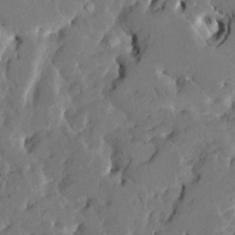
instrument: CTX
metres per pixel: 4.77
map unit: HNhu
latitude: 5.7827
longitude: -5.3293
